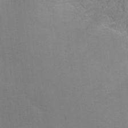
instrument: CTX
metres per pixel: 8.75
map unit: Nhu
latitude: -7.9367
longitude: -43.9717
